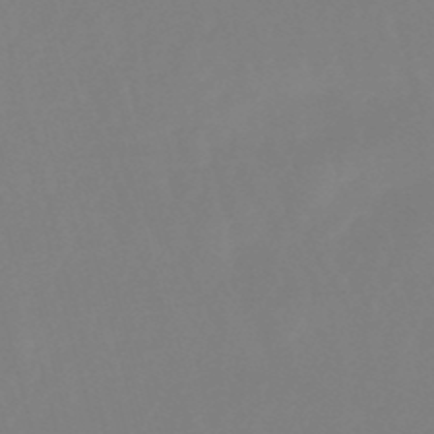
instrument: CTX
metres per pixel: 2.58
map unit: eHb
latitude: -49.6911
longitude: 68.3306
